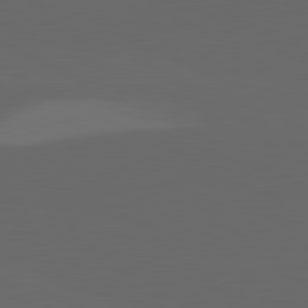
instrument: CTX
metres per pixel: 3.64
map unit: lApd
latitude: 82.0255
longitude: 129.7667
